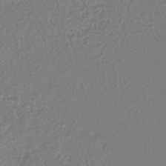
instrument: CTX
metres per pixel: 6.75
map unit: lHb
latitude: -42.2739
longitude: 71.7856
